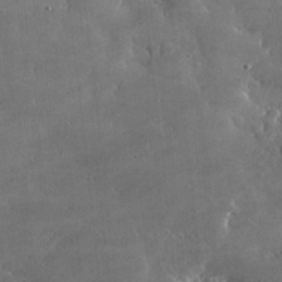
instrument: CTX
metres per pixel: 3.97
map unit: lHvf
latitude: 31.9339
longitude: -92.1011
